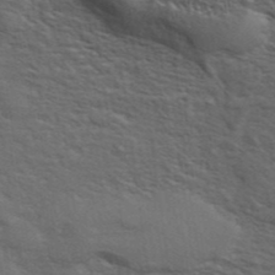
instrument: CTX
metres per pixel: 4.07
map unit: ANa
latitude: 40.2333
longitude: 29.5777
